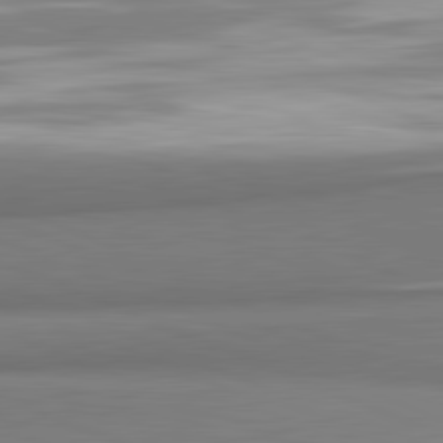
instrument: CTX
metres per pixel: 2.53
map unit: lApd
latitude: 81.8205
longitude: 165.2754
